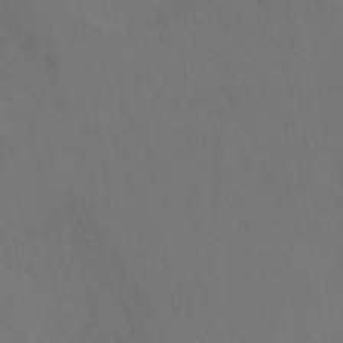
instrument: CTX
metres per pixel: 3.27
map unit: ANa
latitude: 39.6127
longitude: 20.8030
